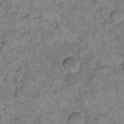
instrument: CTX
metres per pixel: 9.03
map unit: eHh
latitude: 12.9703
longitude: -65.1025
